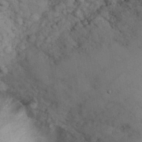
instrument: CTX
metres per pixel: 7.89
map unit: eHh
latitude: 31.9717
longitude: -67.0836
